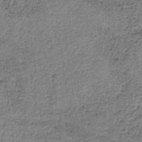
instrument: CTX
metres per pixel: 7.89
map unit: HNb
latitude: -35.1431
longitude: 53.1242
